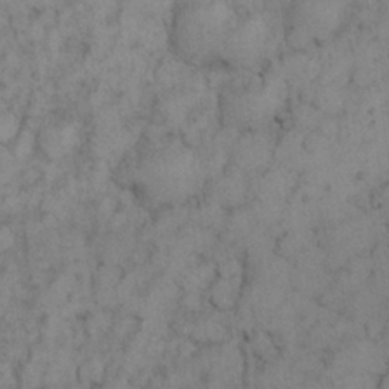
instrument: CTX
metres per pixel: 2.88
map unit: Nhu
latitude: 28.6112
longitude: -71.5560
